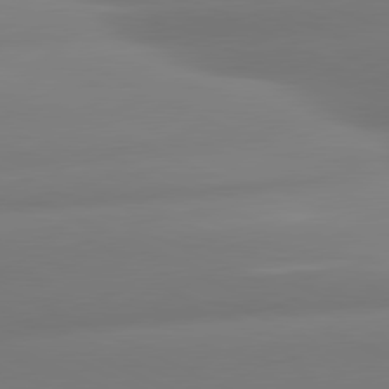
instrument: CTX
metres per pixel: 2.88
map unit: lApd
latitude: 80.8947
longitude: -160.3656
